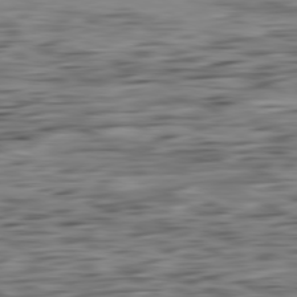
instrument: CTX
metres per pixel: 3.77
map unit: Ap
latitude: -80.8975
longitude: -96.9514
